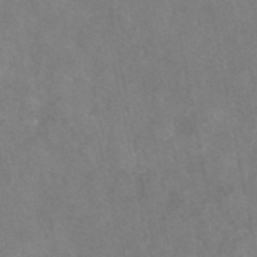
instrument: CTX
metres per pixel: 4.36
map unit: eAb
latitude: 47.0459
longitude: 127.9367
